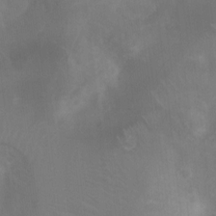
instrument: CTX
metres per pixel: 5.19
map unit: Ht
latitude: 2.8002
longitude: -25.7827
